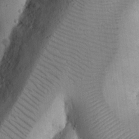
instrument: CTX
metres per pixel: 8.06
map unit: Nhu
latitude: 17.5749
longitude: -74.6868
